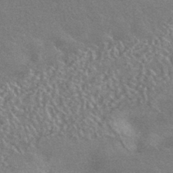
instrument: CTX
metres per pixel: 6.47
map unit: HNhu
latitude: -42.7652
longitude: 92.6518
